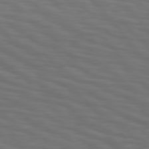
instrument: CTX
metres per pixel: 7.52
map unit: Hpe
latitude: 75.6127
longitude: -132.0633
